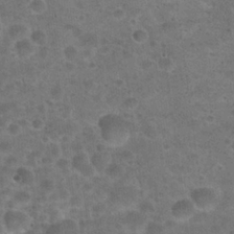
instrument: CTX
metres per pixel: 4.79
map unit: Hto
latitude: 23.5749
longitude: -49.6127
